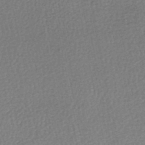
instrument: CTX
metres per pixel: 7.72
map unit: HNhu
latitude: -49.2943
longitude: 101.7099
